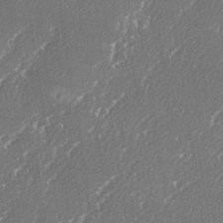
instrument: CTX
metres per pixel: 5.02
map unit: eHh
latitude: 34.5734
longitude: -132.8191
